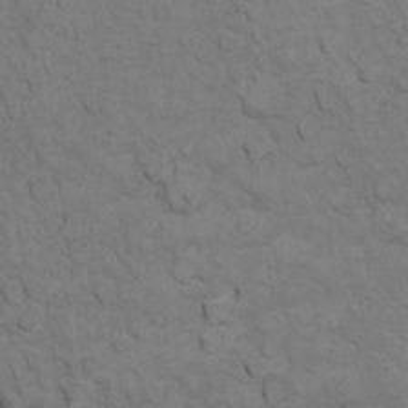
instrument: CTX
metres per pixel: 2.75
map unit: Ht
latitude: 11.4993
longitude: -33.2159
